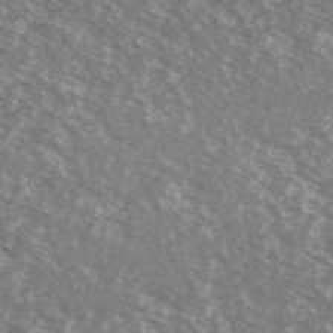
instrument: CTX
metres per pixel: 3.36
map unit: Ave
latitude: 38.9703
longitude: -111.0648
